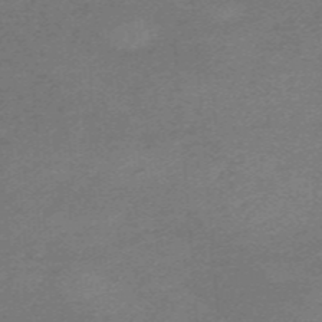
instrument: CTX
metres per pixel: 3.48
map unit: HNb
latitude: -55.2187
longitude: -46.1956
